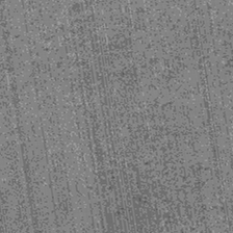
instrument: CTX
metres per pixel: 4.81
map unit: lHb
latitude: -39.5588
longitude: 67.5588
